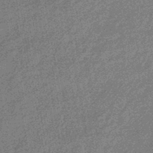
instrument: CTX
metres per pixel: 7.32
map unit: eHb
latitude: -43.9367
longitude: 88.6140
